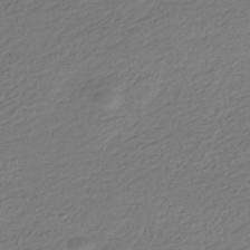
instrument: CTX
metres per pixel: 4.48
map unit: HNhu
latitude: -42.5384
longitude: 99.7666
